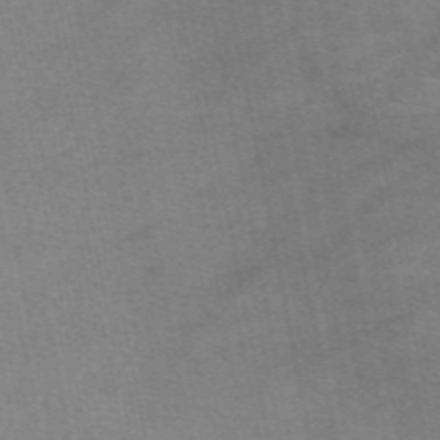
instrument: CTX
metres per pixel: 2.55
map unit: eAb
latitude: 49.3671
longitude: 103.6155
